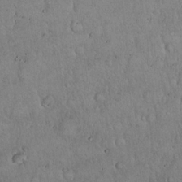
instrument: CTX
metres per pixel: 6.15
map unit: Hto
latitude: 17.0458
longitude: -59.9150
